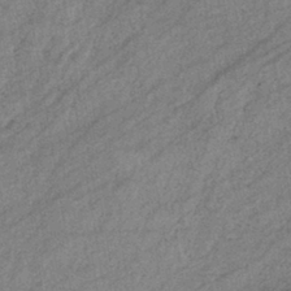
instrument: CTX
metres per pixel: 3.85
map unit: eHb
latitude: -39.9745
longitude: 82.0850
